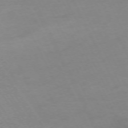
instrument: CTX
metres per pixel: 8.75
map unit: Ap
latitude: -73.7100
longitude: -70.2900
